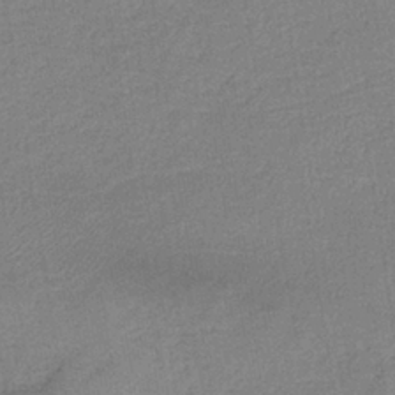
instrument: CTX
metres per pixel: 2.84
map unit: HNb
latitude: -36.7085
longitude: 57.0486
